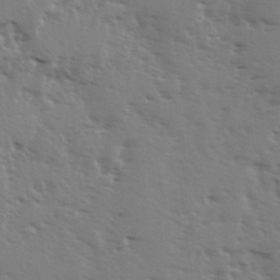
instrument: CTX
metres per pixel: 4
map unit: Ave
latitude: 14.3468
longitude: -102.8947
